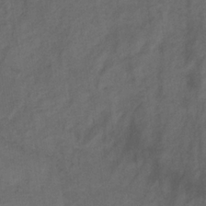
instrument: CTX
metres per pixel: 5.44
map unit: HNb
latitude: -32.0472
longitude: 63.4643
